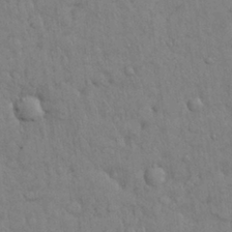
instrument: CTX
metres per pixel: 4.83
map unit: Nhu
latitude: 28.5734
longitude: -69.4804
